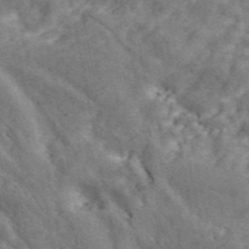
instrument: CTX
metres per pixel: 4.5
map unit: ANa
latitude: 45.0836
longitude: 44.9731
